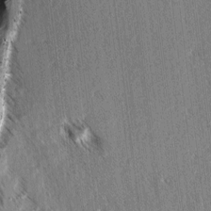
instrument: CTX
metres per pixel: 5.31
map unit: lAvf
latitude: 3.8772
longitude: -105.6694
